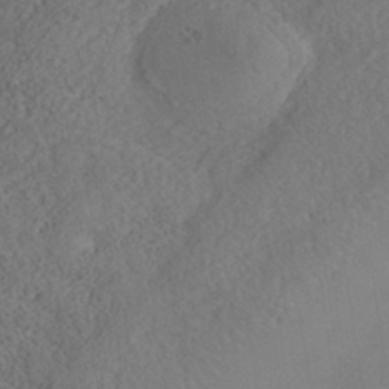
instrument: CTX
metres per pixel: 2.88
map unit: Nhe
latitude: -40.4629
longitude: -110.9703
